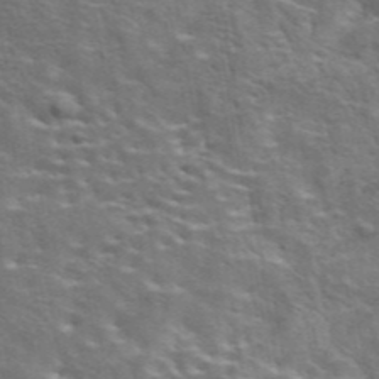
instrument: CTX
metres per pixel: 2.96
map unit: eAb
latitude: 43.7072
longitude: 111.9556
